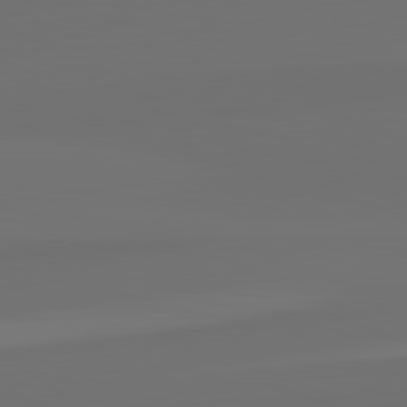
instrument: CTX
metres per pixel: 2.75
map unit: lApd
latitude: 82.5734
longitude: 162.9919
